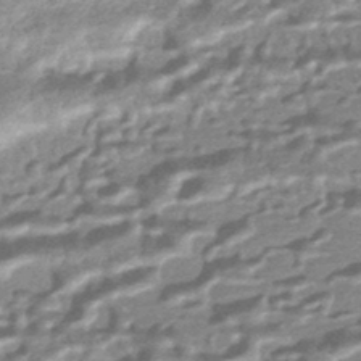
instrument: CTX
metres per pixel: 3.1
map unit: HNhu
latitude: -43.7666
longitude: 93.2187
